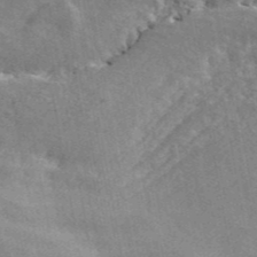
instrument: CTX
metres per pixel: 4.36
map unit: ANa
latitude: 43.0270
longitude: 46.4440
